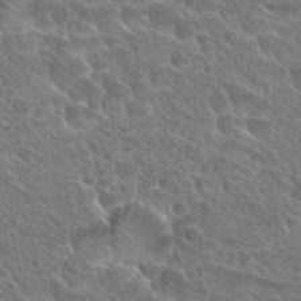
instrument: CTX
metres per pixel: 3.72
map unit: Hto
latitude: 27.5749
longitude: -39.2726
